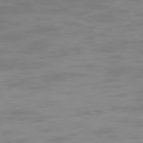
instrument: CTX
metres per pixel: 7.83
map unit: Ap
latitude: -75.7289
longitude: -83.5938
